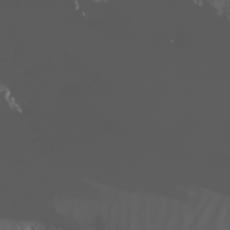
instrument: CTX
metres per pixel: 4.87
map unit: Nhu
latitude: -5.1809
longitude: -93.8583
